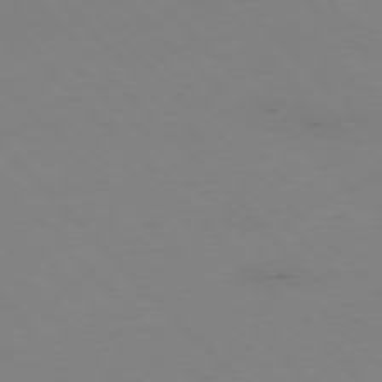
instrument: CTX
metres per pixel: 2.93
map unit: Hpe
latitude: -77.0864
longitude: -18.4979
